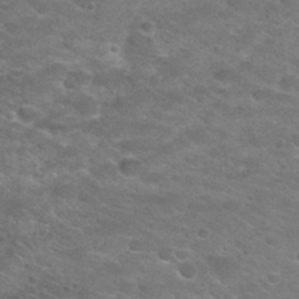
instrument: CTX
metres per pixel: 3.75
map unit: Hto
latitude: 29.4048
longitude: -47.2726
